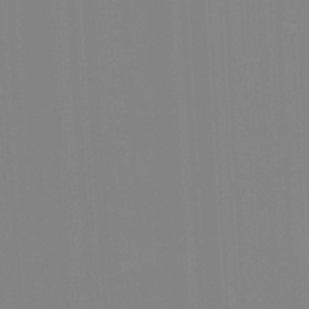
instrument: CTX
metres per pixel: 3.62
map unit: Htu
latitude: -15.1243
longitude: -47.7450
